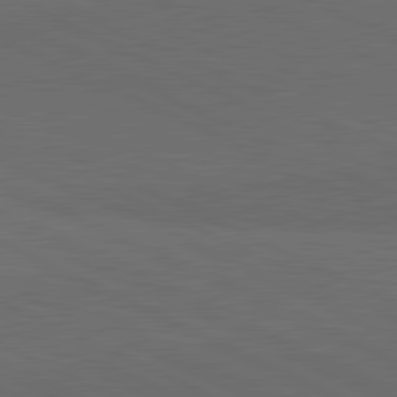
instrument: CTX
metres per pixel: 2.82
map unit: lApd
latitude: 81.4804
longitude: 148.7275
